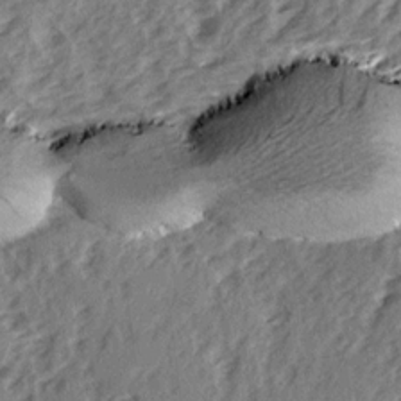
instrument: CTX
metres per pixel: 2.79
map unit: Ave
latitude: 15.2726
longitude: -104.2712
